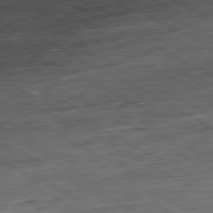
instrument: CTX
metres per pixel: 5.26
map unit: Ap
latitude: -80.9920
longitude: -73.5749
